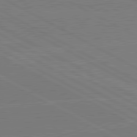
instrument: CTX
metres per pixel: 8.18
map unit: lApd
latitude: 80.7246
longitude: -126.9325
